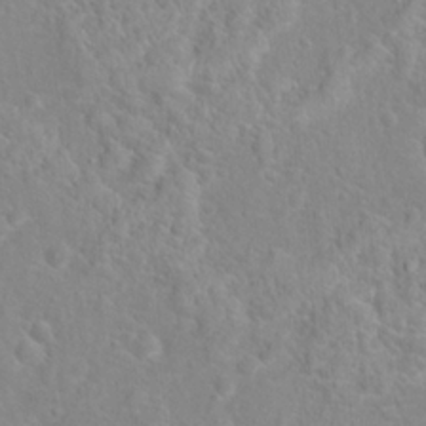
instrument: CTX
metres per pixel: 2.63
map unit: Hto
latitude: 16.4223
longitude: -42.0822
